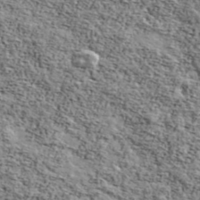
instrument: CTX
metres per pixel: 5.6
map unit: Ave
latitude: 42.4601
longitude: -110.2901
